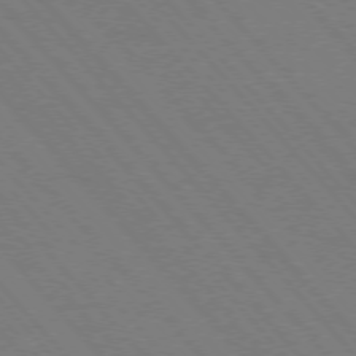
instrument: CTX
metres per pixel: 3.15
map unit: Hpe
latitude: -76.7085
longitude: -13.1214
